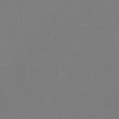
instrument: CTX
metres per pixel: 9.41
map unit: HNb
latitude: -53.1620
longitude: -50.7057
